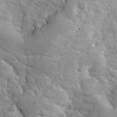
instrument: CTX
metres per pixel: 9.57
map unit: eHh
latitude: 36.4034
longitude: -67.1214
